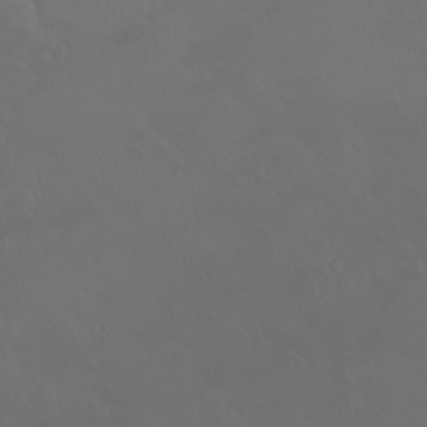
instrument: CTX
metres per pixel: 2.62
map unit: eHh
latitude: -2.1227
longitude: 19.6533
